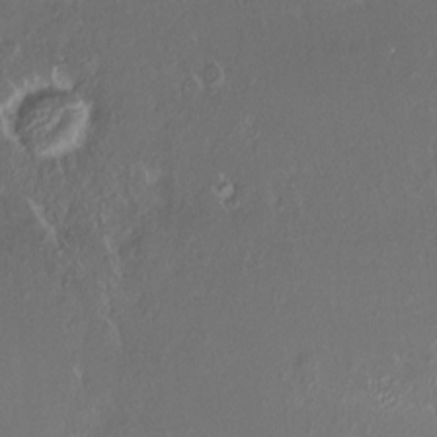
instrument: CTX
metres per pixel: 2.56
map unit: HNhu
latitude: 4.9136
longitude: 9.2376
